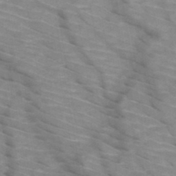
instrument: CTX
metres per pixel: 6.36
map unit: HNb
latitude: -47.2943
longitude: -45.3104
